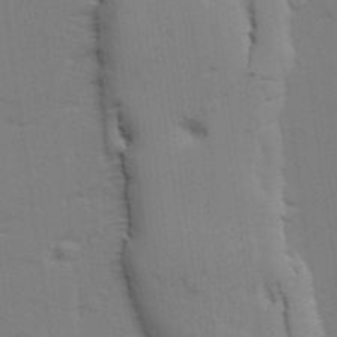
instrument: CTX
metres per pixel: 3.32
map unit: lAvf
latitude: 27.1781
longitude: -108.6868
